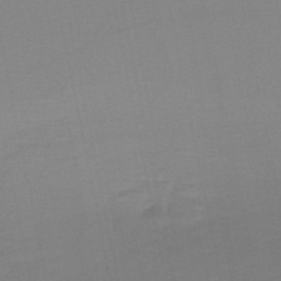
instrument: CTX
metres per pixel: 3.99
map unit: HNb
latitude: -50.8786
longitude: -46.7247
